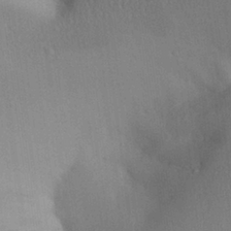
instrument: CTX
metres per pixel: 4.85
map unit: Aa
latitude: 27.9528
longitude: -137.0270
